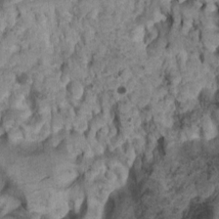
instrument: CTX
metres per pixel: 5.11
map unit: Nhu
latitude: 5.7827
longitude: -18.1389
